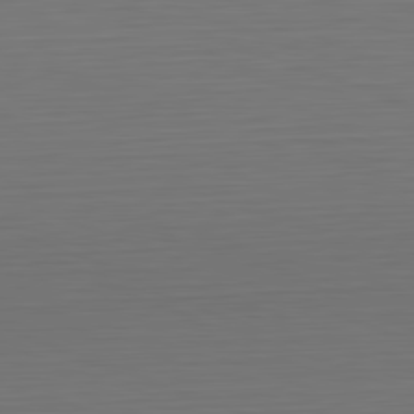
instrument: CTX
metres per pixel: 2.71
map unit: Hpe
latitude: -82.3873
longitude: 7.2943
